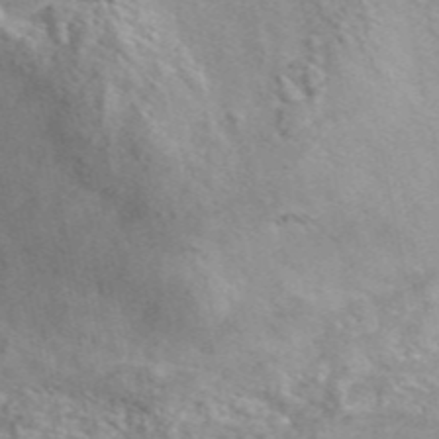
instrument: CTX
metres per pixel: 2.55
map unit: ANa
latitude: 46.5168
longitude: 26.8785
